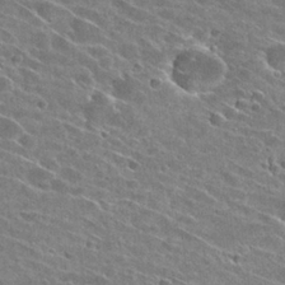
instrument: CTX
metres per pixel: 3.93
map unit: Hto
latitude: 26.2145
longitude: -42.7813
